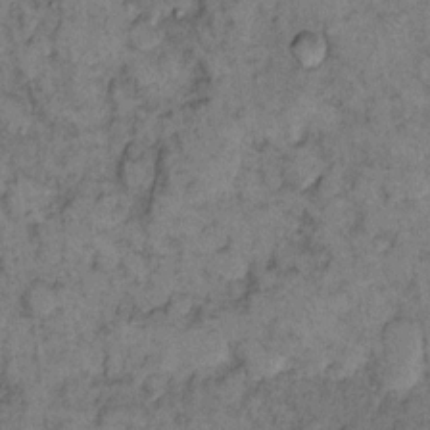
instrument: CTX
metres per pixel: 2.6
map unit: eHh
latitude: 11.7450
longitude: -63.0837
